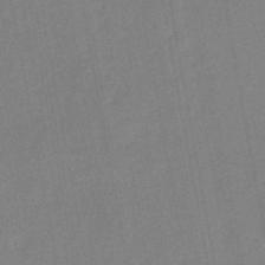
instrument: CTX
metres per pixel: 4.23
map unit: eHb
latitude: -44.3306
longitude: 86.1984
